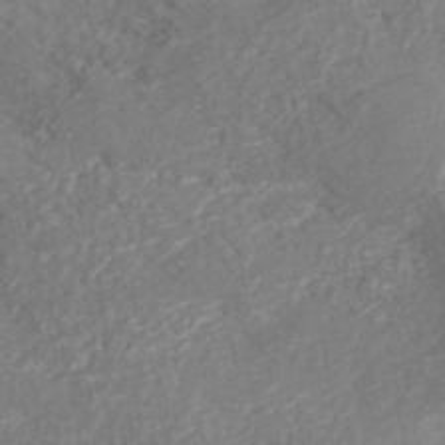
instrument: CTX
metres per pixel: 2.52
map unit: ANa
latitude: 43.3293
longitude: 35.7478
